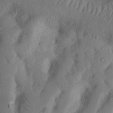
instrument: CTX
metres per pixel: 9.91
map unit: Nhu
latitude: 18.3845
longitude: -75.7072
